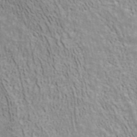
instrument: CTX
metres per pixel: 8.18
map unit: ANa
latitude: 41.1025
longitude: 14.5385
